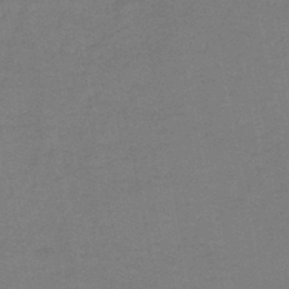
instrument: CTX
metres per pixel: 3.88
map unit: HNb
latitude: -46.9164
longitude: -36.0633
